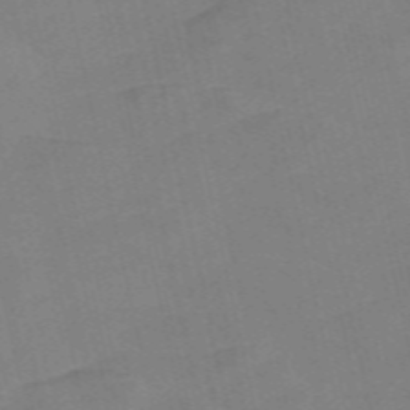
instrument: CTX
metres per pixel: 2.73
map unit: Nve
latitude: -58.0660
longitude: 50.4062
